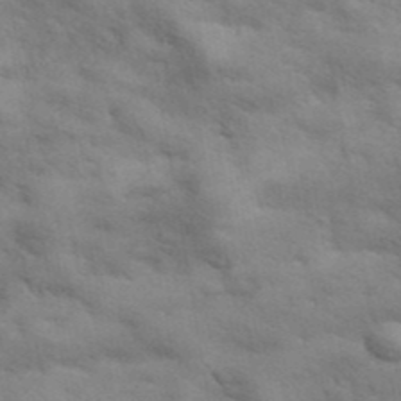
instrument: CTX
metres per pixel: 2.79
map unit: ANa
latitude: 42.0633
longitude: 17.4077
